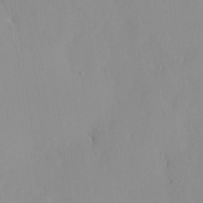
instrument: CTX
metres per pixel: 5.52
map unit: HNhu
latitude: 2.9324
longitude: 7.0486
